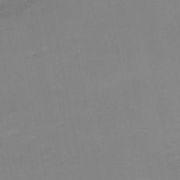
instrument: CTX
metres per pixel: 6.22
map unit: HNb
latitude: -50.4629
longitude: -50.3656
